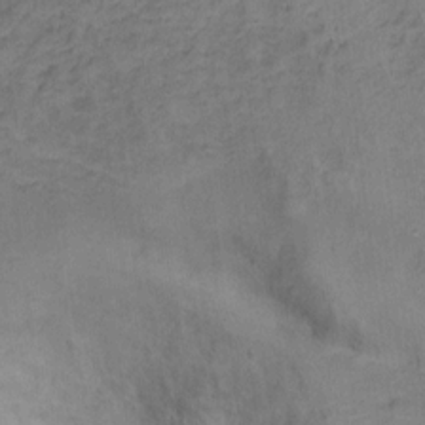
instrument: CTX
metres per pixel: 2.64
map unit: Ht
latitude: 10.1767
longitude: -40.3089
